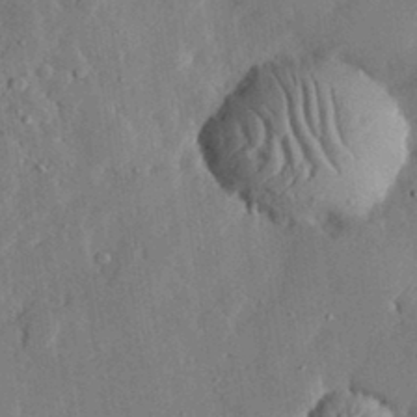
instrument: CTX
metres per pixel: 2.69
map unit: lHvf
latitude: 33.2726
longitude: -92.1766
